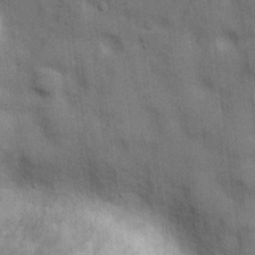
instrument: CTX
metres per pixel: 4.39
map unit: Hve
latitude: 19.2726
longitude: 151.5966
